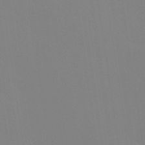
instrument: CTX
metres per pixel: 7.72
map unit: Nhu
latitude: 30.6680
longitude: -58.1389
